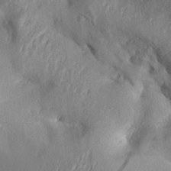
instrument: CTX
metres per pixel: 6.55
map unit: Aa
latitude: 30.1956
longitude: -132.3278
